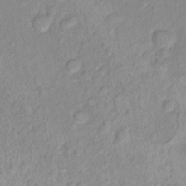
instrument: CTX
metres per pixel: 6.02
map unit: Nhu
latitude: 16.3845
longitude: -32.8002
